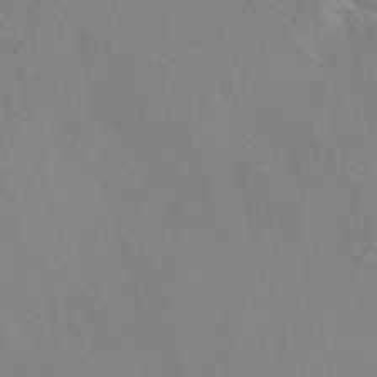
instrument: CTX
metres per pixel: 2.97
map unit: eAb
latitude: 47.3293
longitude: 112.4818
